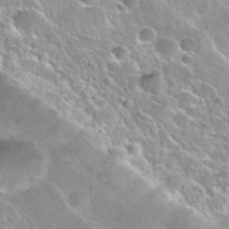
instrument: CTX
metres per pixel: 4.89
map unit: Nhu
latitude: 28.6490
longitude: -54.2144
